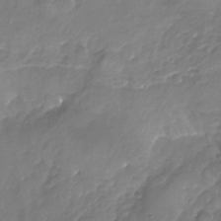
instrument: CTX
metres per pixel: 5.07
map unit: Nhu
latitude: -23.5966
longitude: -57.1025
